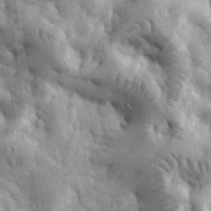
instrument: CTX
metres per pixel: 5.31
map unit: eHh
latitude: 35.4993
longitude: -68.4790
